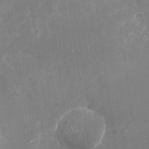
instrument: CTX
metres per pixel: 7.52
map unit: Nhu
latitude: -27.6343
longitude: -74.6868
